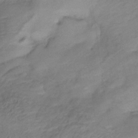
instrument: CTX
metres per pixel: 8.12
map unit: lHb
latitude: -33.7478
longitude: 66.1228
